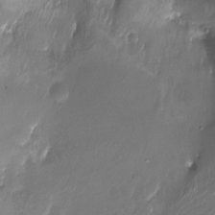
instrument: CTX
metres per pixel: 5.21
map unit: Nhu
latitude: -17.7478
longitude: -45.9528
